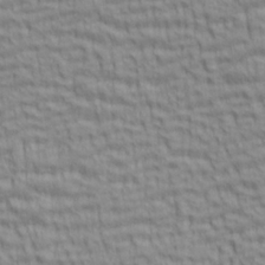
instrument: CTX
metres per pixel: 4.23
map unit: lAa
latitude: 6.0822
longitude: -115.4426
